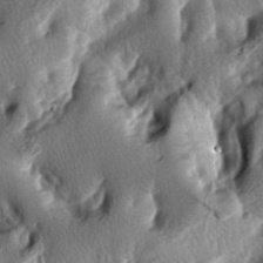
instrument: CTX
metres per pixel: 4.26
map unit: lAa
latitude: -7.0297
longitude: -124.6491
